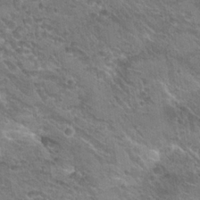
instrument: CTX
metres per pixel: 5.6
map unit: Hto
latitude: 21.3860
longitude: -43.0459
